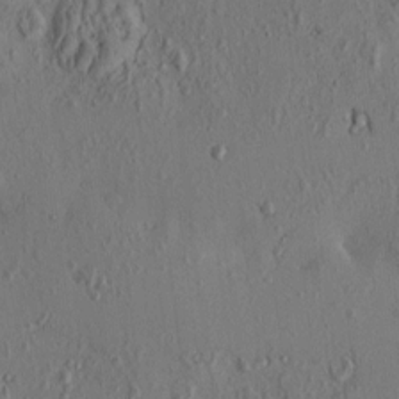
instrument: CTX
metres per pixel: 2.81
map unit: eHh
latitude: -1.0298
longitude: 18.6707
